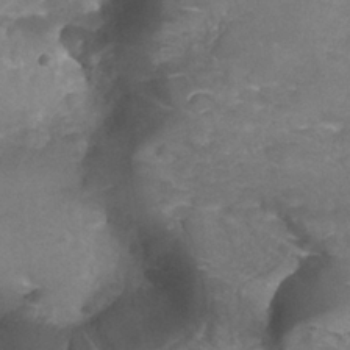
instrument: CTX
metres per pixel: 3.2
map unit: Nhu
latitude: 25.1214
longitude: -53.5560
